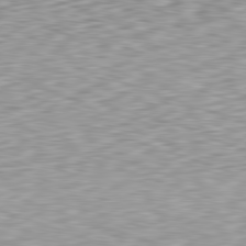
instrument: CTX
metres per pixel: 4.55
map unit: Hpe
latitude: -82.5574
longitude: 5.8611
